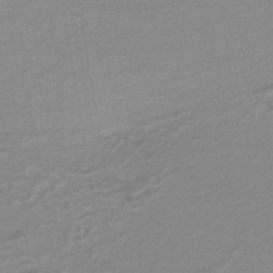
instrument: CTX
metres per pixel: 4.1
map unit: eAb
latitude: -40.0661
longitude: 52.1983
